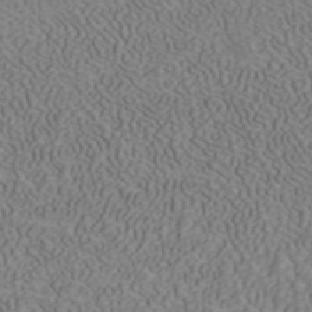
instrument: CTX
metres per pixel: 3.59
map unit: ANa
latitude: 41.4237
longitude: 32.9353
